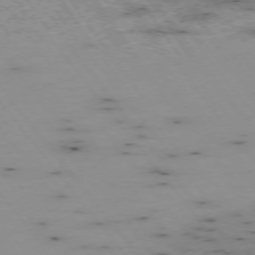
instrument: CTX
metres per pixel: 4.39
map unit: Hpe
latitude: -74.7275
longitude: 3.6154
